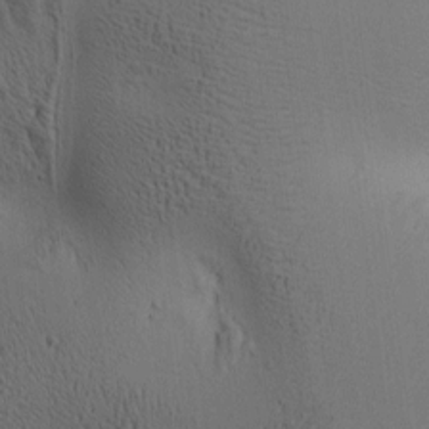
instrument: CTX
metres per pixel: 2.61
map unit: lAa
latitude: 6.3467
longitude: -114.3845
